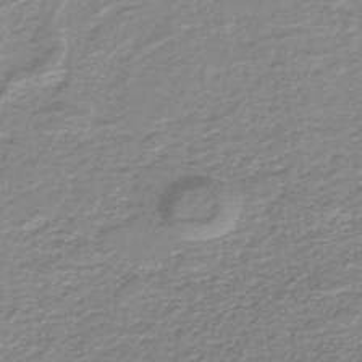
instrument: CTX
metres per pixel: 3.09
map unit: lHb
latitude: -40.0094
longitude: 53.4265
